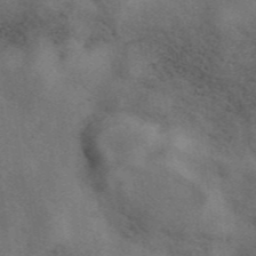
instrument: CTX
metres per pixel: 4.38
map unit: eAb
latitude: 41.7827
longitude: 109.4454
